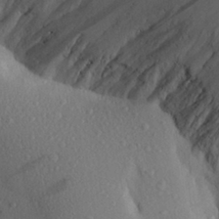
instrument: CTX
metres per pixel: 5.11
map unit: Aa
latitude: 27.9528
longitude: -145.2159
